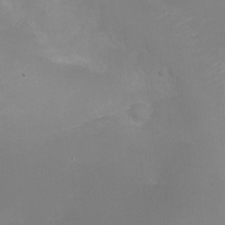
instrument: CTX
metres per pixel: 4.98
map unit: Nhe
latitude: -20.0472
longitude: 143.6532
